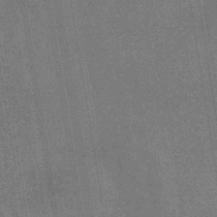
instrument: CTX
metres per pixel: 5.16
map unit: lHb
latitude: -40.0850
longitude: 75.4077
